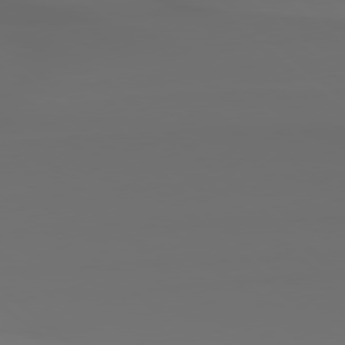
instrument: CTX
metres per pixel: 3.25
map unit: Hpe
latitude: 78.1956
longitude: -132.8380
